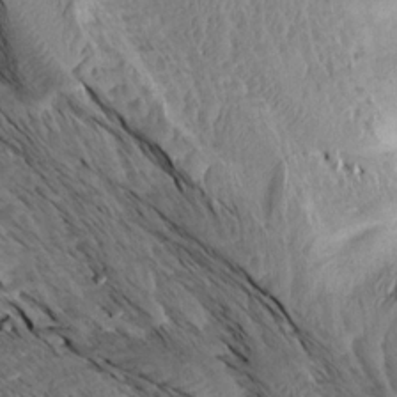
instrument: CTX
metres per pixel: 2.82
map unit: Aa
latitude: 14.4223
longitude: -140.9891
